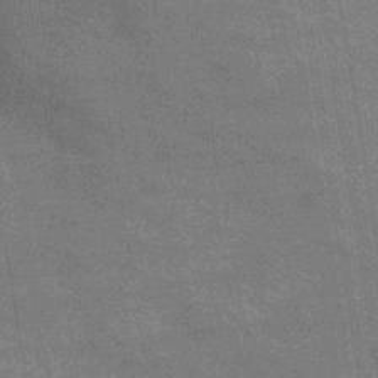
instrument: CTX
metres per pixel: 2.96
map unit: lHb
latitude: -40.2172
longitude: 75.6533
